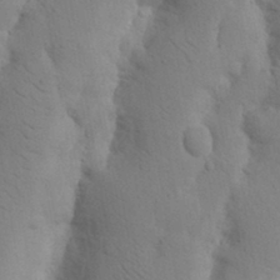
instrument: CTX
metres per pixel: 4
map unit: Nhu
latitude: 16.4223
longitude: -75.8205
